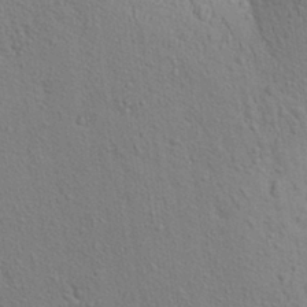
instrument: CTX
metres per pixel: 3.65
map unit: Aa
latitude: 29.4804
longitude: -147.5183
